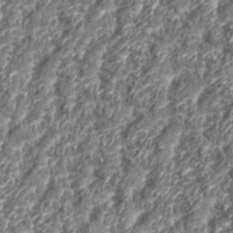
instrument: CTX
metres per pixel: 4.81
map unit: eHh
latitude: 35.6505
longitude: -137.2537
